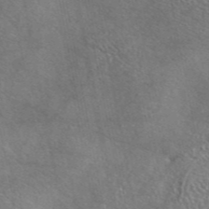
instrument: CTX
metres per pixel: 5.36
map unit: eAb
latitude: 45.4426
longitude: 113.4455
